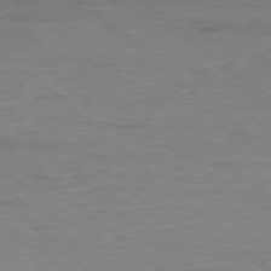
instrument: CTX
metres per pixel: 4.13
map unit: Ap
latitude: -77.8233
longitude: -93.3292
